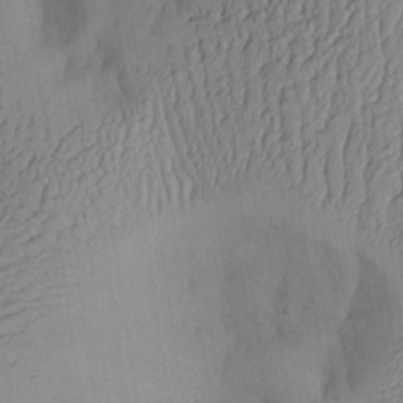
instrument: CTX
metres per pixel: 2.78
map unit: Aa
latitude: 27.6883
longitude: -132.5546
